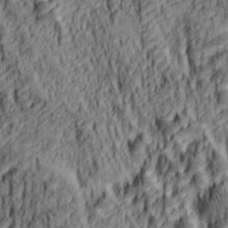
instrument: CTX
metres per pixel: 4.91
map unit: lAa
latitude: 5.2159
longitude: -114.9891
